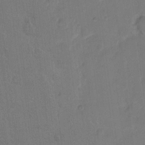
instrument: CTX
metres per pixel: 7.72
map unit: Hto
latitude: 7.3671
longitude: -62.6491
